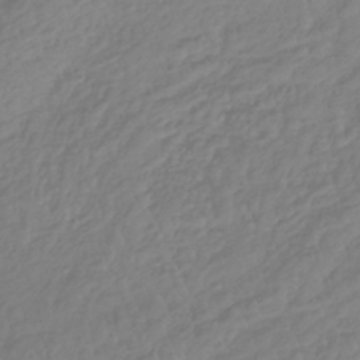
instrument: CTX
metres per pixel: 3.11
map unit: lHb
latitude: -36.5762
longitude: 69.6910
